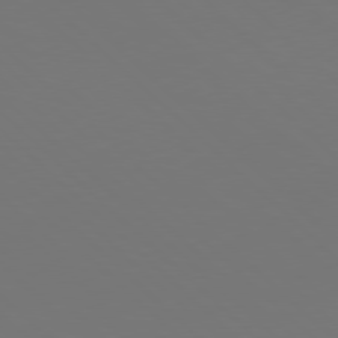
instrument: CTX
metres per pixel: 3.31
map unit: Hpe
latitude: 77.8961
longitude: -175.7639
